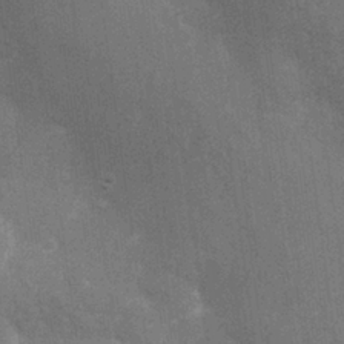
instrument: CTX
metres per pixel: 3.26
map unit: Nhu
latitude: 26.8569
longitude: -64.1011
